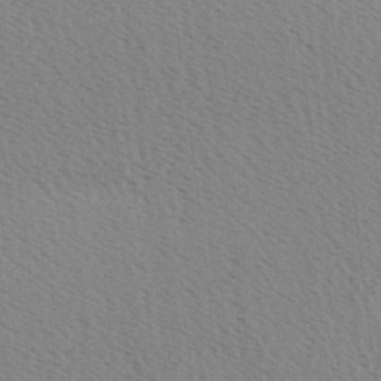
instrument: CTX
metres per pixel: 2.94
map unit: Hve
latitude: 2.4034
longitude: -124.7246
